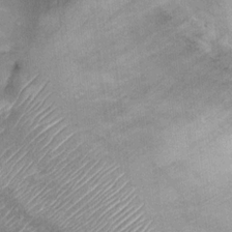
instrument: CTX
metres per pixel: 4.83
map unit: Ht
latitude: 15.2537
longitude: -40.7813
